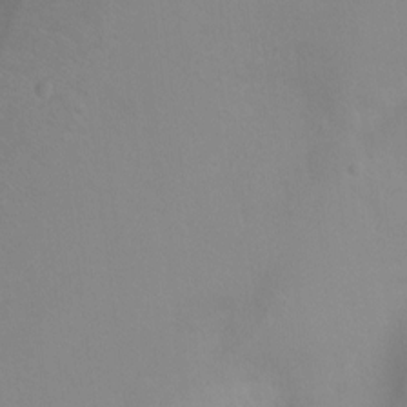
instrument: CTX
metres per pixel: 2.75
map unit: Ht
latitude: -15.1809
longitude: -42.6680
